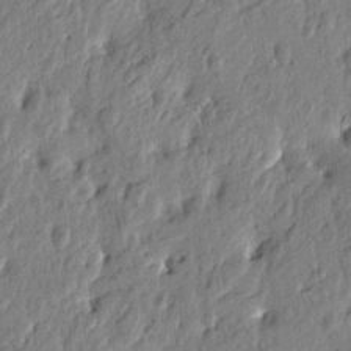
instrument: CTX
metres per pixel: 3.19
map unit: Htu
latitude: -2.6896
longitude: 179.5966
